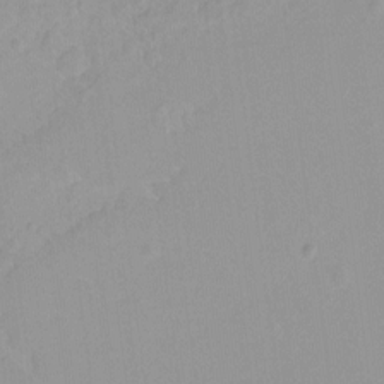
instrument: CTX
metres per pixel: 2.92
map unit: Hto
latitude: -8.4818
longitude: -42.3656
